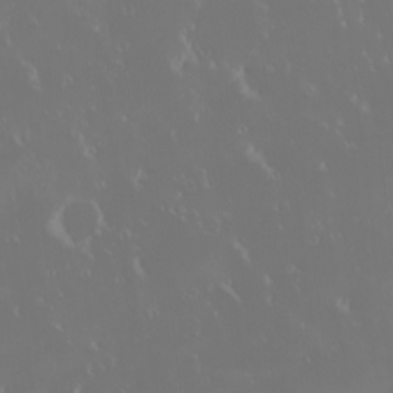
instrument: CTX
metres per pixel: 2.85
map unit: eHh
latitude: -2.1983
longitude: 20.1416
